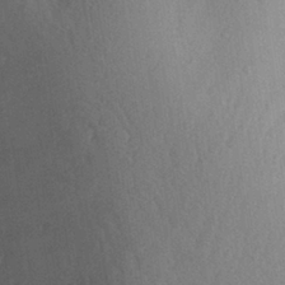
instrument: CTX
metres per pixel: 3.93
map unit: Aa
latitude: 27.9906
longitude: -148.0444
